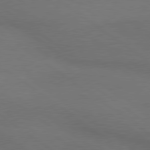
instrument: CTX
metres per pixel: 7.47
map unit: lApd
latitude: 79.4049
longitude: -177.3481
